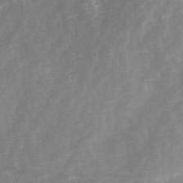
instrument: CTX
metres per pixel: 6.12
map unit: Ave
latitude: 14.0255
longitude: -103.5182
